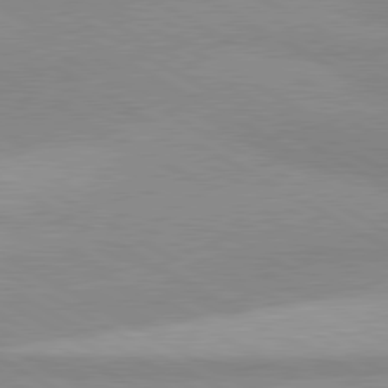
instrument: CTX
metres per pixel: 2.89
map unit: lApd
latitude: 80.4412
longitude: -179.6694
